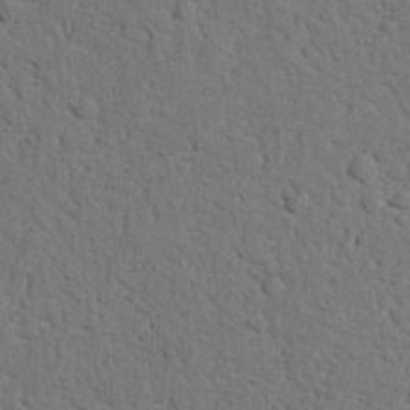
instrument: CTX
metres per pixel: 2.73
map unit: Nhu
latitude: 21.2537
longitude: -76.8947
